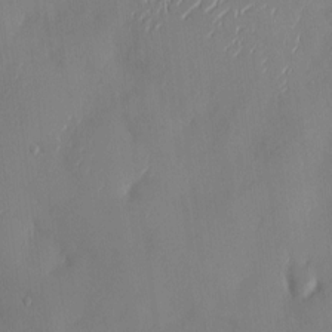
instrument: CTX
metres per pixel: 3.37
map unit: HNhu
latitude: -0.9164
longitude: -8.1389
